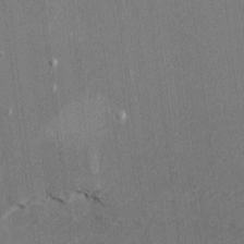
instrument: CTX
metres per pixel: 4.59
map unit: HNhu
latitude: -0.8219
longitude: -7.5560
